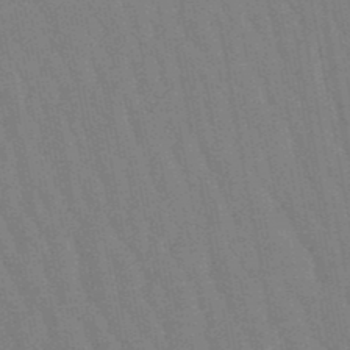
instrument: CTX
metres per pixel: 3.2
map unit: lHb
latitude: -48.7086
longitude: 74.9731
